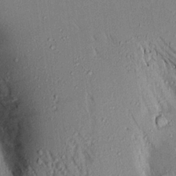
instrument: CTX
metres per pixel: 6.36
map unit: Aa
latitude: 16.4790
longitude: -148.4790
